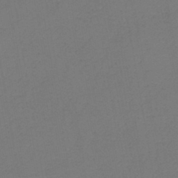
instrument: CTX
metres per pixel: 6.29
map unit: lHb
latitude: -42.4817
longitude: 76.5196
